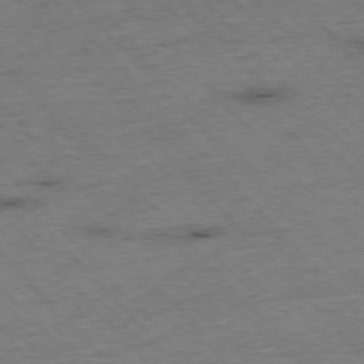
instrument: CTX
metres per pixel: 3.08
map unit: Hpe
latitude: -76.5007
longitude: -16.1011
